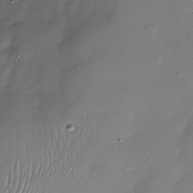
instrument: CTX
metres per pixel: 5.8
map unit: Nhu
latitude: -28.6519
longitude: -58.8947
